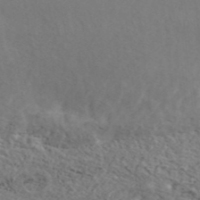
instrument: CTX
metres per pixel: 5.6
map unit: ANa
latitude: 44.4412
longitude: 21.2942
